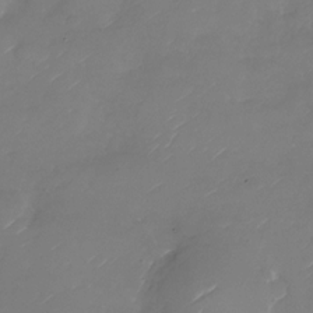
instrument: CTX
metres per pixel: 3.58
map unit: Nhu
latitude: -28.7652
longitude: -72.1200
